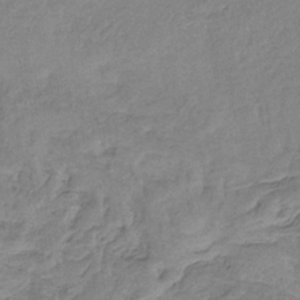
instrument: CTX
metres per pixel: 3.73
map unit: HNb
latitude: -36.2172
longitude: 57.1620
